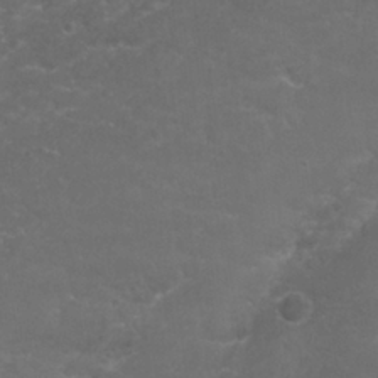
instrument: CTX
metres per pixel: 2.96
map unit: Nhu
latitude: 27.3482
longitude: -60.9324
